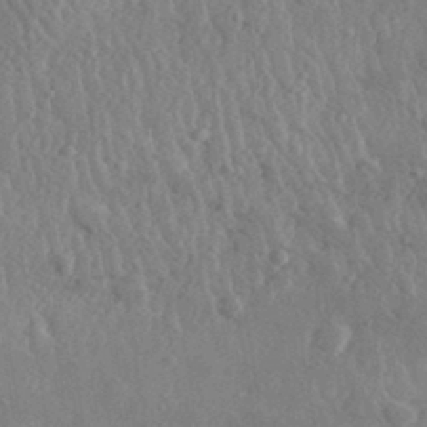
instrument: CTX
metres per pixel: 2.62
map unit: lHvf
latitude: 32.6302
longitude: -86.0444
